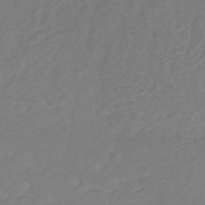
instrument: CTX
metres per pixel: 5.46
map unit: lHb
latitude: -30.8975
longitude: 65.0487
